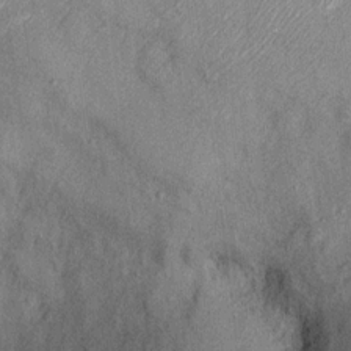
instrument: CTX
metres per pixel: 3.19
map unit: Ht
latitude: 10.7813
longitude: -39.7638
